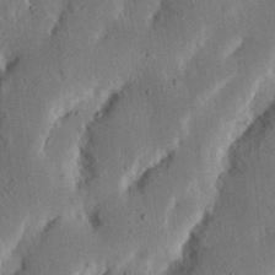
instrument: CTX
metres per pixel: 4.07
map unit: Nhu
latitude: 18.8569
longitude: -74.9136
